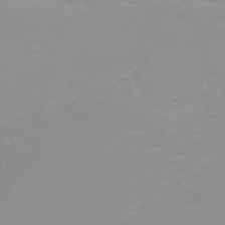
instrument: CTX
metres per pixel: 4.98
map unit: Nhu
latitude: -4.9163
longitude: -79.6505
